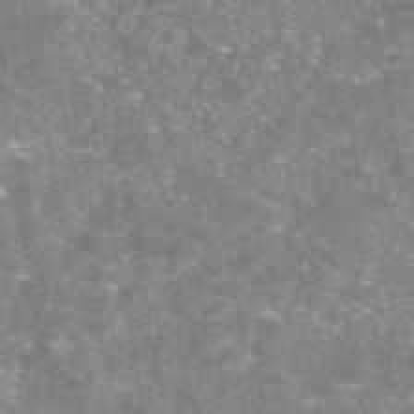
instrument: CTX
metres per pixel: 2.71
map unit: eAb
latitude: 46.8380
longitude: 123.3699
